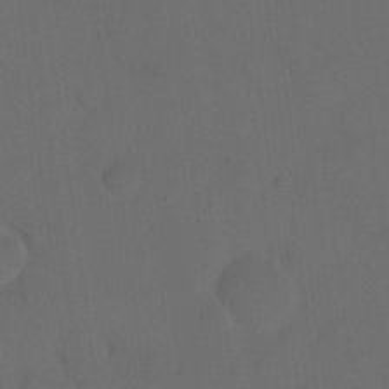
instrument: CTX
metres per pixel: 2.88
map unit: eHh
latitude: 19.0458
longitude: -64.8569
